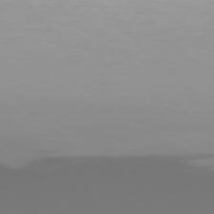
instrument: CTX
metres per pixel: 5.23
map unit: Hpe
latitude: 77.1403
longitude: -164.0444
